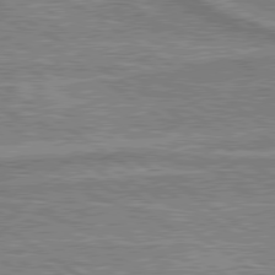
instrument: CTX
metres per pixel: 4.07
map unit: lApd
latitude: 79.6505
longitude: 175.1620
